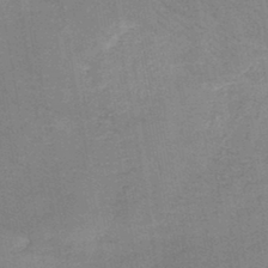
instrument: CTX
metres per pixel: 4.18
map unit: HNb
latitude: -45.1242
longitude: -37.9150
